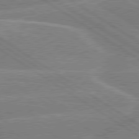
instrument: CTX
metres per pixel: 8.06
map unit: lApd
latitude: 79.3482
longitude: -131.0648
